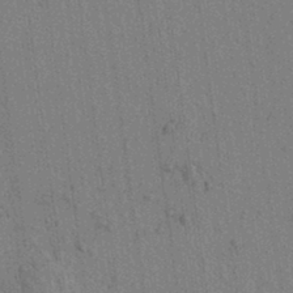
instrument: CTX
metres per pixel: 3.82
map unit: lAvf
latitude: 7.0458
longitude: 164.4440
